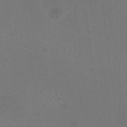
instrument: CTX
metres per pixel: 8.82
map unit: HNhu
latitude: -2.8596
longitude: -1.8394
